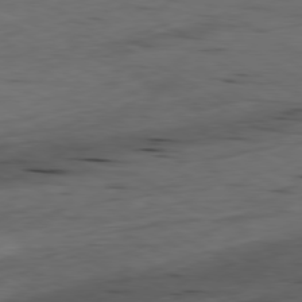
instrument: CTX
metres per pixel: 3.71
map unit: Ap
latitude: -80.2740
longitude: -70.9325
